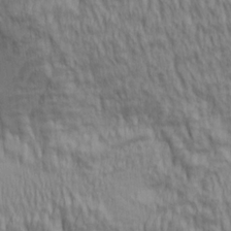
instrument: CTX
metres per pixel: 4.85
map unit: lAa
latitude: 5.2348
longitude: -115.5560
